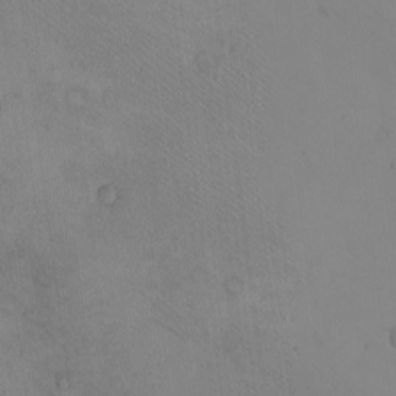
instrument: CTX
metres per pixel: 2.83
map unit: eHh
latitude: -9.7478
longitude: -67.6882
